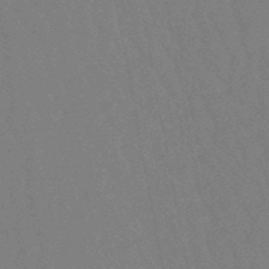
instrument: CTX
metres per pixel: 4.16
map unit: lHb
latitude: -47.5021
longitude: 80.0850
